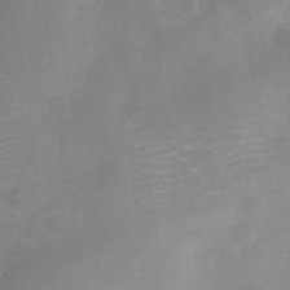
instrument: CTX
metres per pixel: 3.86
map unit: Nve
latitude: -22.2173
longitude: 106.3684
